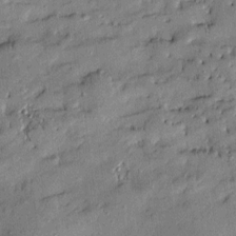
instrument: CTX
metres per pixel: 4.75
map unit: Htu
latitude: -8.9164
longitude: 177.0675
